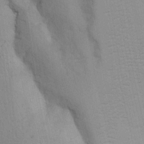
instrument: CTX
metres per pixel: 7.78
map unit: Ave
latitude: -11.2376
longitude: -120.8947
